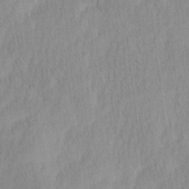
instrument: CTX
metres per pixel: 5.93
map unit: Ave
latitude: 11.9150
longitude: -106.9136
